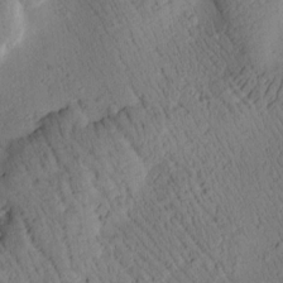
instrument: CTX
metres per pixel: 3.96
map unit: Htu
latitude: 2.8758
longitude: 178.1417
